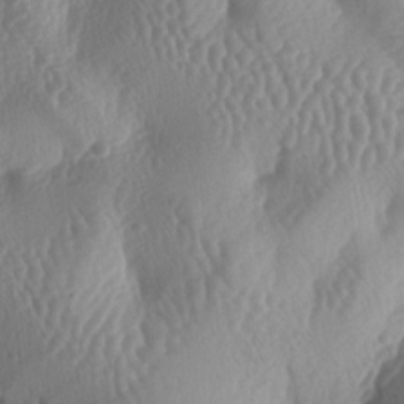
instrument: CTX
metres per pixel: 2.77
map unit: lAa
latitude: -6.3117
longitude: -128.4034
